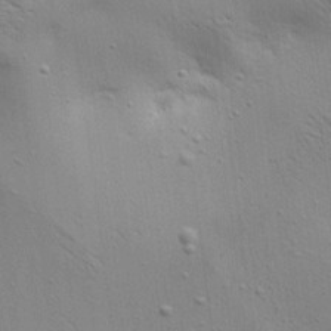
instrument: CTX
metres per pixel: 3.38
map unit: Aa
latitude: 18.8380
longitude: -141.8205
